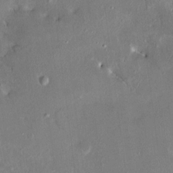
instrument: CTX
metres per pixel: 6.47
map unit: HNhu
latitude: 7.7639
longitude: 4.9352
